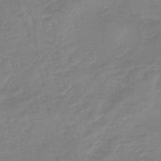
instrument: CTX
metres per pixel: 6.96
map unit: eHb
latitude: -45.8989
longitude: 82.1795
